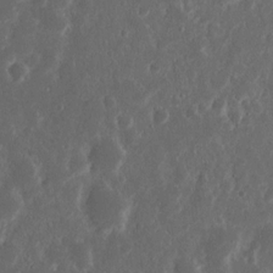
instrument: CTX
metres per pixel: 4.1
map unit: Nhu
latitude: 14.1956
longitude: -73.6316
